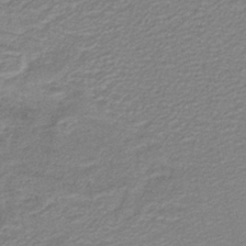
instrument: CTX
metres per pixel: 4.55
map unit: lHb
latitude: -40.7652
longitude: 53.7477
